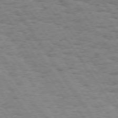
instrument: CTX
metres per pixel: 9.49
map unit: Hpe
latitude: 73.8962
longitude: -138.8191
